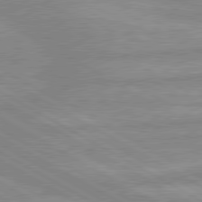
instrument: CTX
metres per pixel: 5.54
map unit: lApd
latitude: 80.1578
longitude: -168.6113
